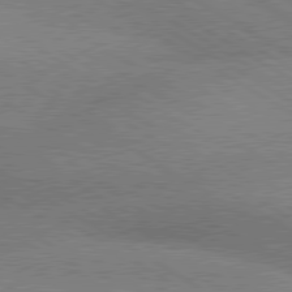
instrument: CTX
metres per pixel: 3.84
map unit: lApd
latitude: 79.7072
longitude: -153.0837
